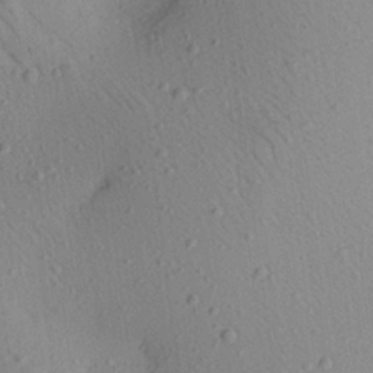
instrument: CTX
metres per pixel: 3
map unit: Aa
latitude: 22.4790
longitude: -139.2915
